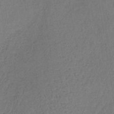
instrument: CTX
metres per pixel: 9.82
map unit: lHb
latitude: -35.1431
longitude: 63.8422
